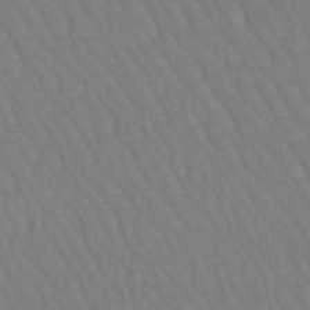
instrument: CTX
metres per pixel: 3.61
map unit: eHb
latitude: -46.2739
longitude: 80.4629
